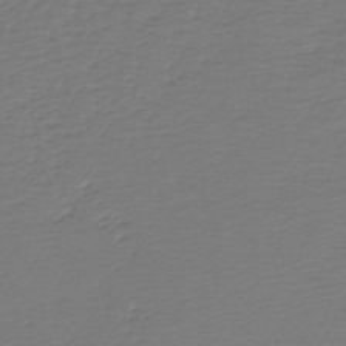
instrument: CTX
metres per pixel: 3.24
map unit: lHb
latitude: -42.9541
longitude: 71.4266
